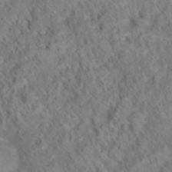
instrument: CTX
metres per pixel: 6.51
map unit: Hto
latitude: 18.4034
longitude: -38.4223
